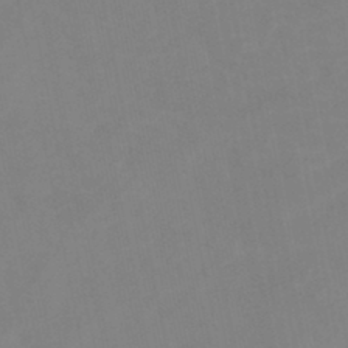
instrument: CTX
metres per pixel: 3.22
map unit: eHb
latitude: -37.6344
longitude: 74.7086
